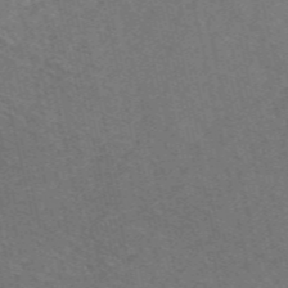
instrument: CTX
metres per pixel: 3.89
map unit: ANa
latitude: 49.5749
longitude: -72.7247
